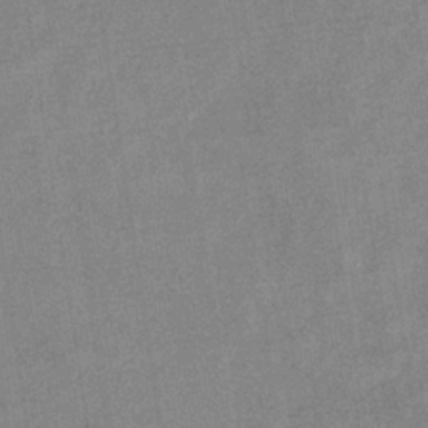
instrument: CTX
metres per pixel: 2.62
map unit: eHb
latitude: -34.9353
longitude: 73.4454
